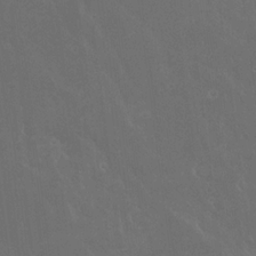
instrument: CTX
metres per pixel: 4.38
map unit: Hto
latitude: 19.7260
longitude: -57.9906
